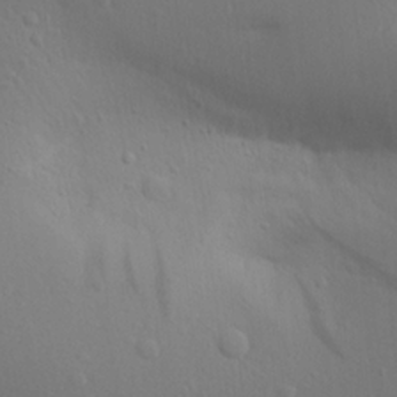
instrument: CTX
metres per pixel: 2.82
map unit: Aa
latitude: 18.1389
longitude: -142.0822
